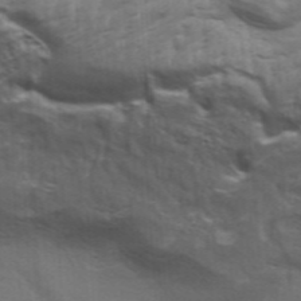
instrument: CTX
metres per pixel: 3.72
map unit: Aa
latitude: 34.0444
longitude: -136.1200
